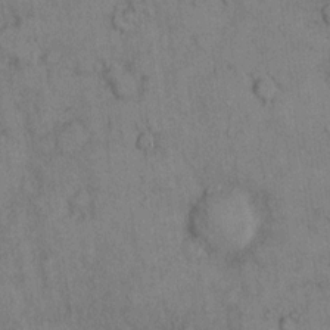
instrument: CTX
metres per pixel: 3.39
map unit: Hto
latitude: 11.5182
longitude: -59.5749
